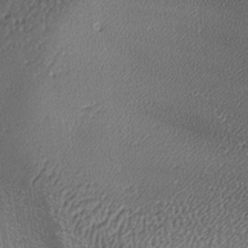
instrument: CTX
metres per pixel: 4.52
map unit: lAa
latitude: -7.6533
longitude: -124.2523
